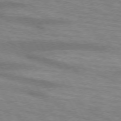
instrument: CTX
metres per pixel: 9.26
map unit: lApd
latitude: 73.4049
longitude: -55.6694
